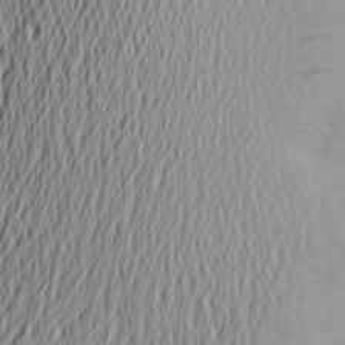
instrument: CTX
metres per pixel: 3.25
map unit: Aa
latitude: 25.0080
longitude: -146.1200
